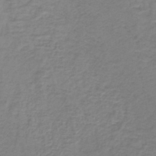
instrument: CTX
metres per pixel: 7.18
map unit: lHb
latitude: -40.6896
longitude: 61.0486
